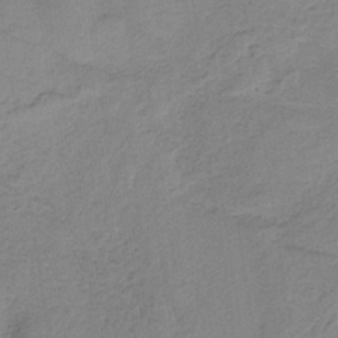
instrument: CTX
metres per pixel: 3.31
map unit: HNb
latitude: -34.0283
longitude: 59.2942
